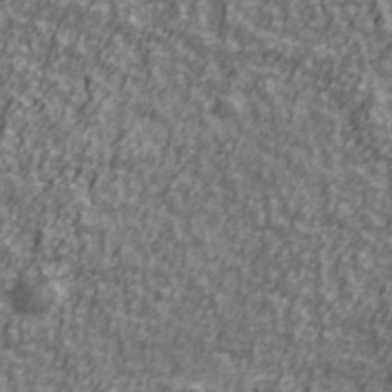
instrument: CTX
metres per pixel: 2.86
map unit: Ave
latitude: 41.7638
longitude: -113.2726
